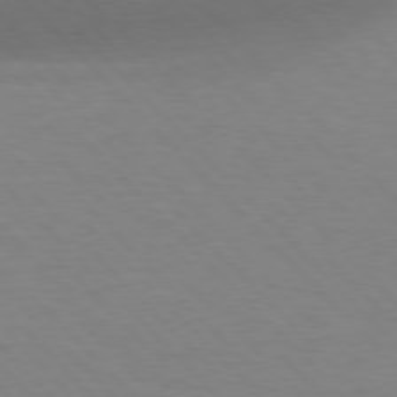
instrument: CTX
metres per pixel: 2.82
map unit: lApd
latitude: 77.1403
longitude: -59.5560
